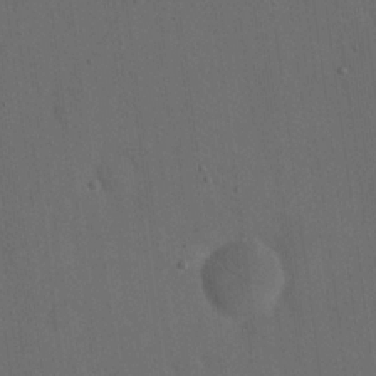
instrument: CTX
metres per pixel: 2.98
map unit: eHh
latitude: 19.0647
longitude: -65.5749
